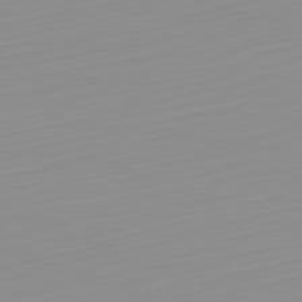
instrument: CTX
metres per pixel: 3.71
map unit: Hpe
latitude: -82.2928
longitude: 17.2376
